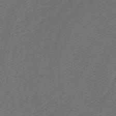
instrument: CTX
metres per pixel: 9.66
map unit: lHb
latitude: -39.8234
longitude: 55.4077
